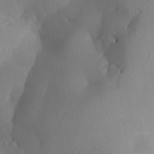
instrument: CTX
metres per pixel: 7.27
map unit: Aa
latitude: 26.5357
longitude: -128.7624
